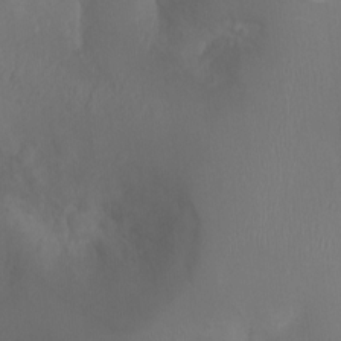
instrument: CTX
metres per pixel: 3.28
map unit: Ht
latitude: -2.0283
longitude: -16.2523
